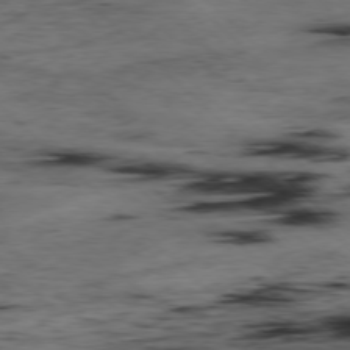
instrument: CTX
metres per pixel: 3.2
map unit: Hpe
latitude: -77.7289
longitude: 13.5588
